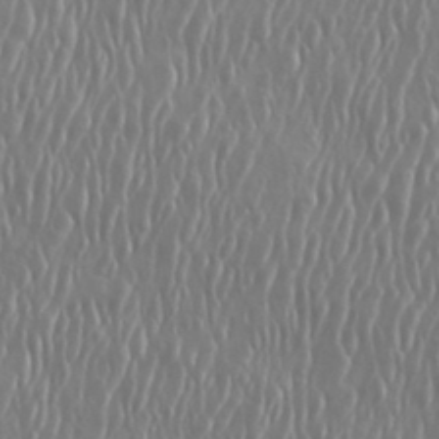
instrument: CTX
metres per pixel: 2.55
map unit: eHh
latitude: 33.8583
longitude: -133.0647
